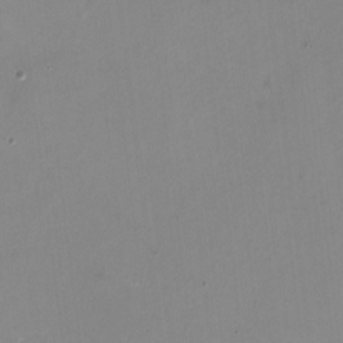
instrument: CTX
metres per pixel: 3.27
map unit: HNhu
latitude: -0.6141
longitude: -4.8380
